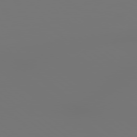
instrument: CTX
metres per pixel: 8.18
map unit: Hpe
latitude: 78.3656
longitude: 173.8611
